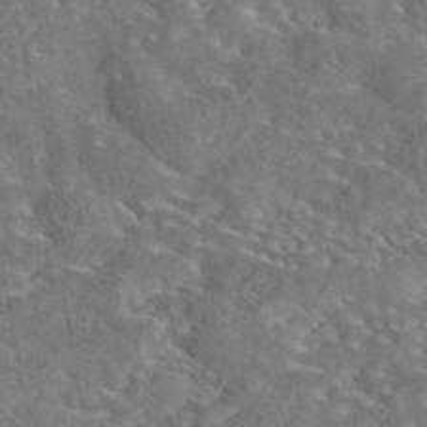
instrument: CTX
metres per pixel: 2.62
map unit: eAb
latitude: 43.0459
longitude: 110.7085
